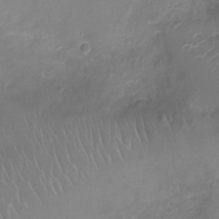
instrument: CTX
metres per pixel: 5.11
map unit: Ht
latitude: -9.3321
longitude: -20.1578
